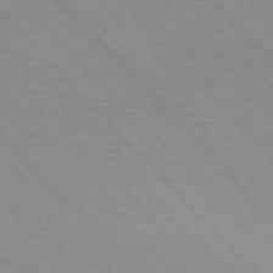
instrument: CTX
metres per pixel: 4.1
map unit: Hpe
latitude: 76.1955
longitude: -126.8947
